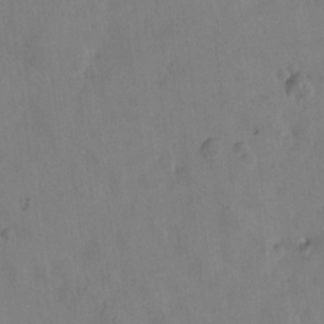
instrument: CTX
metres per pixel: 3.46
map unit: Htu
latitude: -2.8030
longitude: -176.1011
